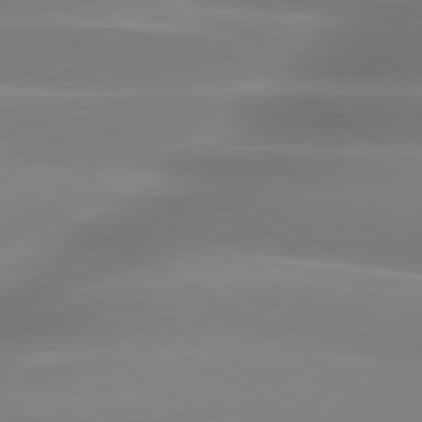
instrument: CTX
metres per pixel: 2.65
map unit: lApd
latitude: 80.1956
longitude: -137.6316
